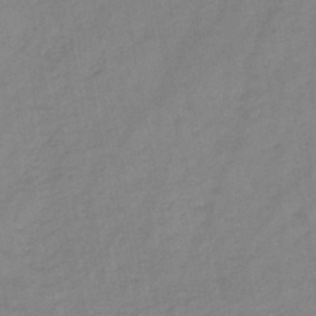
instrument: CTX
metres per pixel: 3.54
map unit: HNb
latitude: -46.2928
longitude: -38.3467
